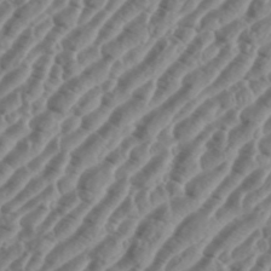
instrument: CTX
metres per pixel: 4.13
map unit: eHh
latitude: 36.6491
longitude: -135.2915
